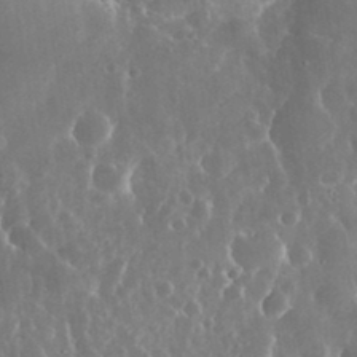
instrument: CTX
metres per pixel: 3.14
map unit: eHh
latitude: 34.6868
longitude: -57.8583
